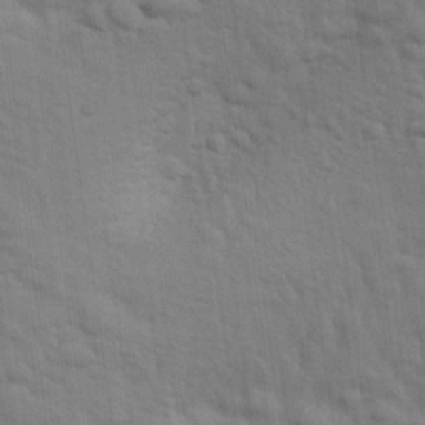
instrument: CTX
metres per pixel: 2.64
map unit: eHh
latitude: 24.4412
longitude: -79.3104
